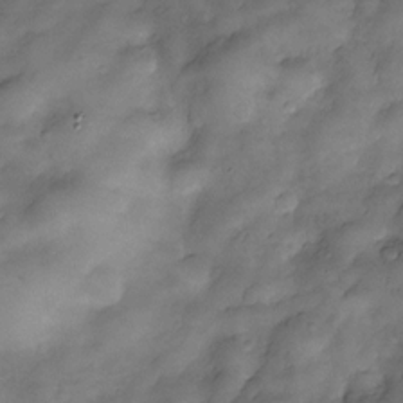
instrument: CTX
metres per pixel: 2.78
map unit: Nve
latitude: -25.8611
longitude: -148.7246
